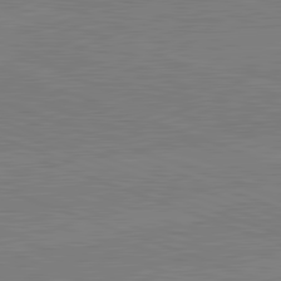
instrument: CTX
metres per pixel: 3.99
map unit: lApd
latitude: 82.1199
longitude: -158.9892
